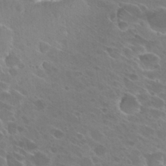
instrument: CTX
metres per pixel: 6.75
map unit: Hto
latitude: 27.4049
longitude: -40.0633
